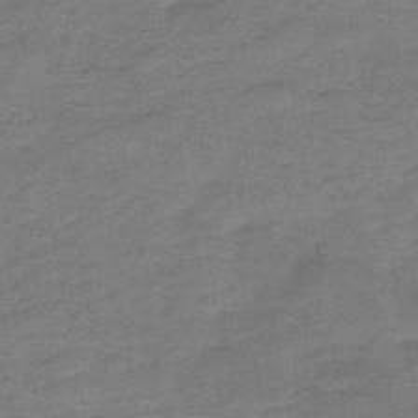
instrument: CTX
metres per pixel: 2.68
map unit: HNb
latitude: -47.7099
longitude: -38.6868
